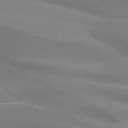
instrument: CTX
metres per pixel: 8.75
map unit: lApd
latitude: 74.1578
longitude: -61.2726
